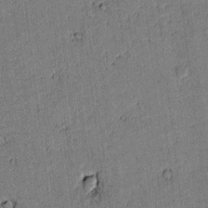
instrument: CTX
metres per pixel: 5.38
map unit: lAvf
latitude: 4.1767
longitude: 168.5195
